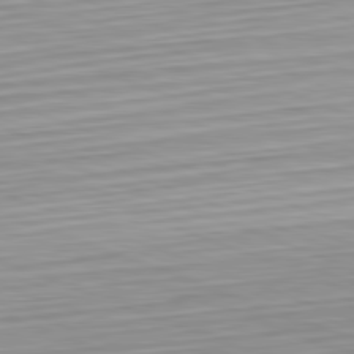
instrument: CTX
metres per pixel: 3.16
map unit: Hpe
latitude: -82.4251
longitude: 12.6330
